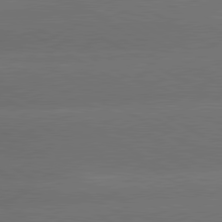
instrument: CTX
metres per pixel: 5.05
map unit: lApd
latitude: 80.6679
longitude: -146.3657
